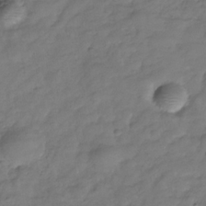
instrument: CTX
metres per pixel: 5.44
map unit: Hve
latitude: -31.6533
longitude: 90.4440
